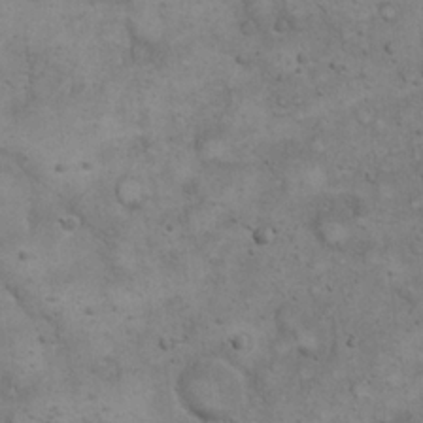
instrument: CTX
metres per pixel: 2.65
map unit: eHh
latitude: 20.5546
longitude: -59.5371
